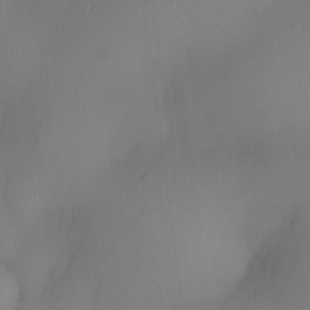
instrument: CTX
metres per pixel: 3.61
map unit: eHh
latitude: -22.4629
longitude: 15.6533
